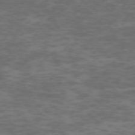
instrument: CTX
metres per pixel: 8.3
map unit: Hpe
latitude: -73.3509
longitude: 6.3495
